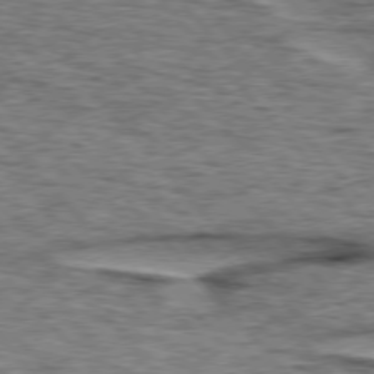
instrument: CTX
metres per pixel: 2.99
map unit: lApd
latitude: 76.0633
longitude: -70.1767
